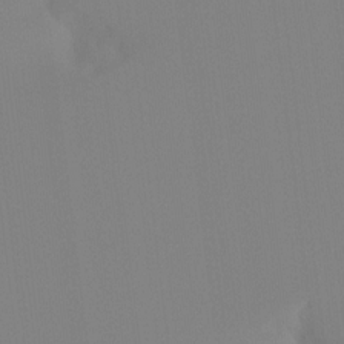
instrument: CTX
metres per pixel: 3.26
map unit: Hto
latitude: -8.4440
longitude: -48.9514
